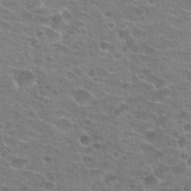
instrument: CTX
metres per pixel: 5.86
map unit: Hto
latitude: 23.6883
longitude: -44.2333
